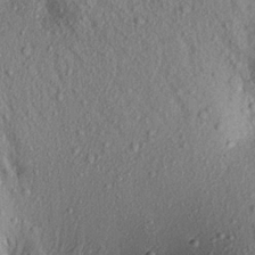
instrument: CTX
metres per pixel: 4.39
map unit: Aa
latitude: 18.6301
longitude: -147.1215
